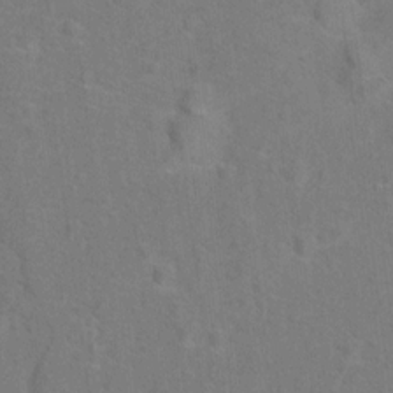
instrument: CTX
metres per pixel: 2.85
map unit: Hto
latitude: 15.0081
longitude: -41.7260
